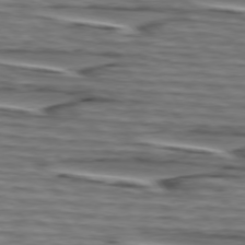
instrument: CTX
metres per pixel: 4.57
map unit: lApd
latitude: 75.1781
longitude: -71.8961
